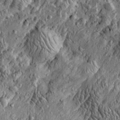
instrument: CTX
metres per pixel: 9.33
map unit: Htu
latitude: -4.2172
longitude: 158.1039
